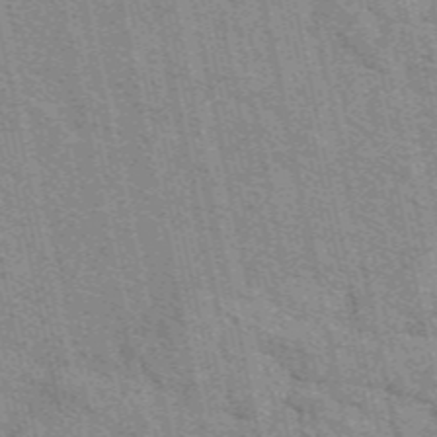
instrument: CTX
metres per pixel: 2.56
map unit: eAb
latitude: 49.1403
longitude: 106.2362
